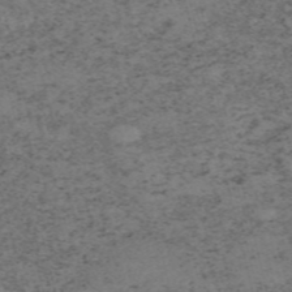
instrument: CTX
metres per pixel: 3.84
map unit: HNb
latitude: -55.0864
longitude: -46.3657
